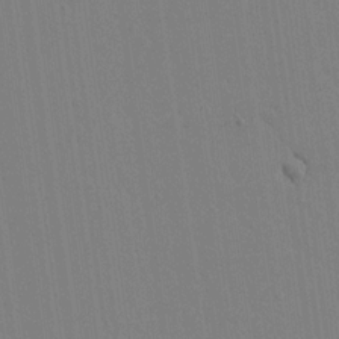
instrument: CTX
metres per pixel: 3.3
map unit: lAvf
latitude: 14.5357
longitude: -126.8191
